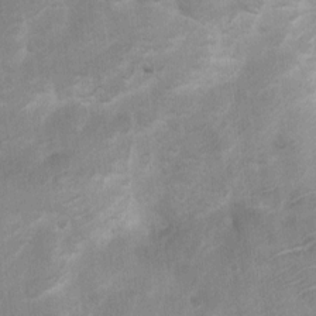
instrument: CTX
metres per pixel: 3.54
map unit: Ht
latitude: 2.8758
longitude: -26.9892
